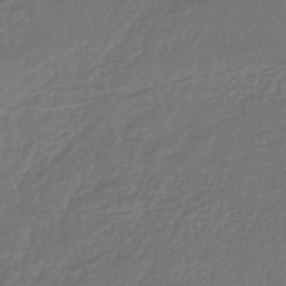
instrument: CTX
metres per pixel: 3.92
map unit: lHb
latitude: -43.6721
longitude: 65.1431
